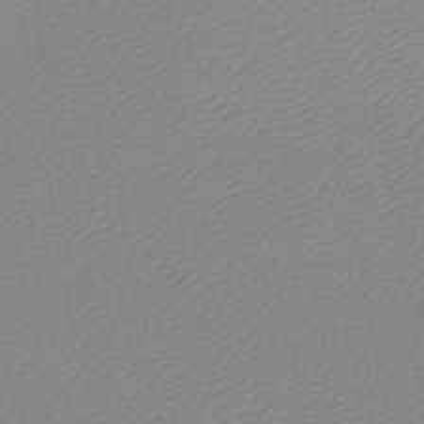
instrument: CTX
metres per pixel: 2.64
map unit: lHb
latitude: -44.2928
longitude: 64.5385
